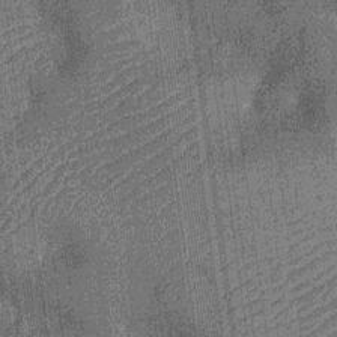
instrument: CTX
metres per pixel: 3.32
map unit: Nhu
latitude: -13.6344
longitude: -23.9528
